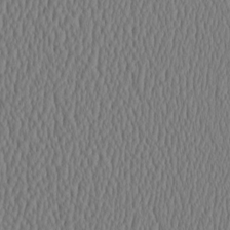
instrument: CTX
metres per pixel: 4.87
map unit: HNhu
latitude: -3.7099
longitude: 13.5210
